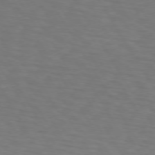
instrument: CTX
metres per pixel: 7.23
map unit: lApd
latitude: 72.9703
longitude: -74.9325
